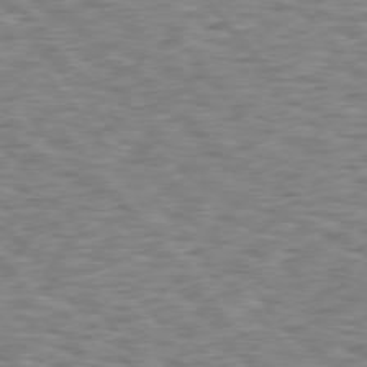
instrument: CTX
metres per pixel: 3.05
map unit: Hpe
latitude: 75.7828
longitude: -135.4426
